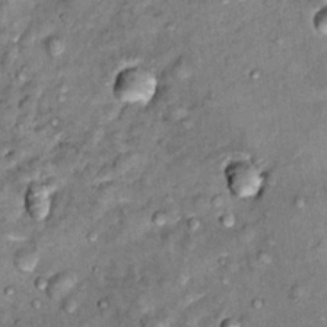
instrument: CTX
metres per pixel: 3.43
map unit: Hto
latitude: 14.2901
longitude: -35.3103
